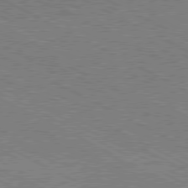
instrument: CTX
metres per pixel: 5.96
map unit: Hpe
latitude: -81.3321
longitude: 20.7652
